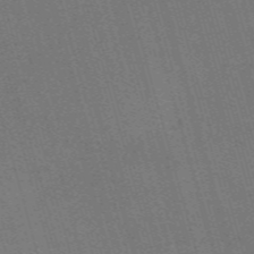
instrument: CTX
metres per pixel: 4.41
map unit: Nve
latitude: -59.5210
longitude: 63.1053
